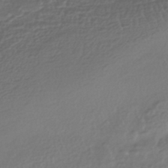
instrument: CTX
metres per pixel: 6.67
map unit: HNhu
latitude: -43.9367
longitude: 97.1431
